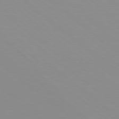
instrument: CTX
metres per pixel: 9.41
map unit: Hpe
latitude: 78.2523
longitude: -164.0255
